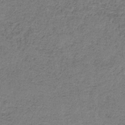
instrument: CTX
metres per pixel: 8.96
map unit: HNb
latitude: -34.8786
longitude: 54.0850
